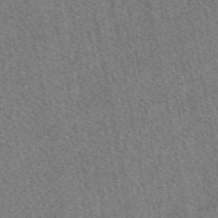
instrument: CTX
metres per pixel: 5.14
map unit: eAb
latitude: 48.4223
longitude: 117.3887
